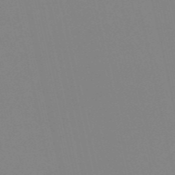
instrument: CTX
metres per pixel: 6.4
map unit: HNb
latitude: -52.9730
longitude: -36.7813
